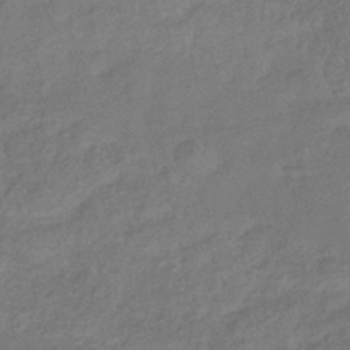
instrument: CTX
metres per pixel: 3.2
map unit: eHb
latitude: -36.0850
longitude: 80.6330
